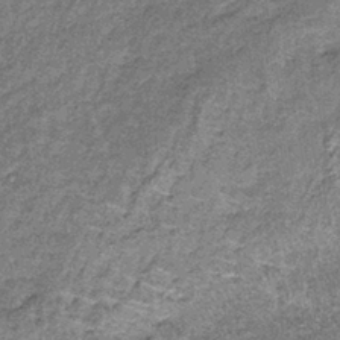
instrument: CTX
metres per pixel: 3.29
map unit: lHb
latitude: -39.0297
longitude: 64.0661
